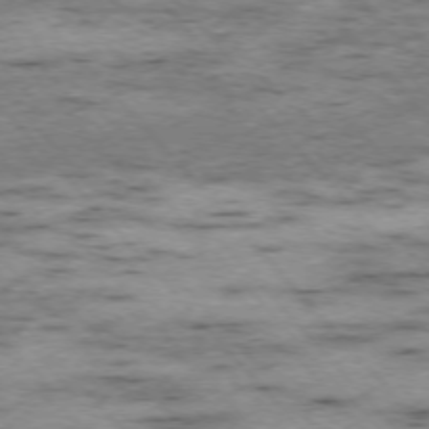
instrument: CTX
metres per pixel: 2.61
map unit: Ap
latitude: -75.8801
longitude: -89.6127
